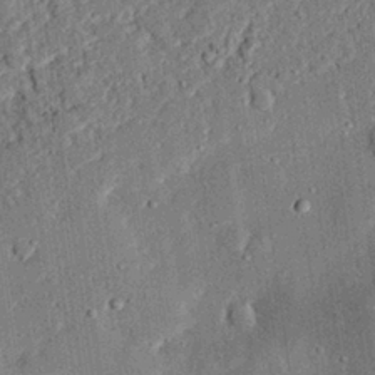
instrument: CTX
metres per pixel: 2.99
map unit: eHh
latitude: 27.8395
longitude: -82.6490
